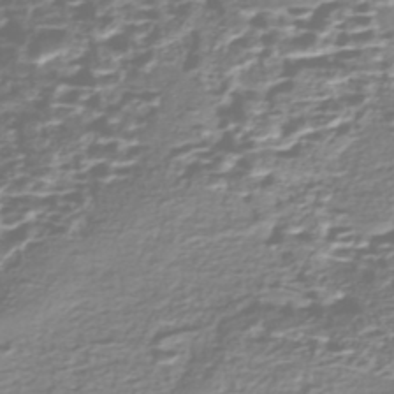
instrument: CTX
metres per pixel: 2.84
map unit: Nhe
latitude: -47.0486
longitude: -171.6127
